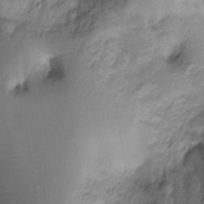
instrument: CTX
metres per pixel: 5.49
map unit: Ht
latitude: -16.6708
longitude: -48.7057
